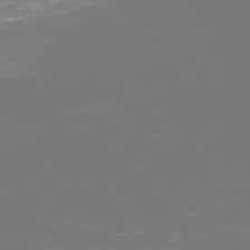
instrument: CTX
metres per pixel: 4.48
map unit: Hpe
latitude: 76.8380
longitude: -170.6301
